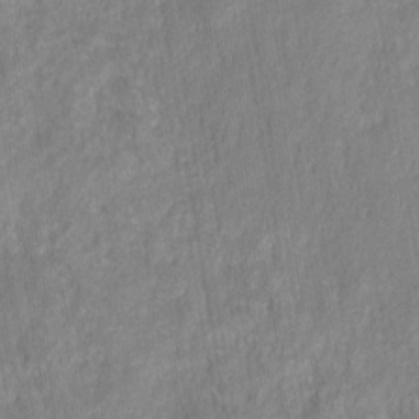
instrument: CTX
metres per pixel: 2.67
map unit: HNhu
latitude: -28.1606
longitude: 73.6344
